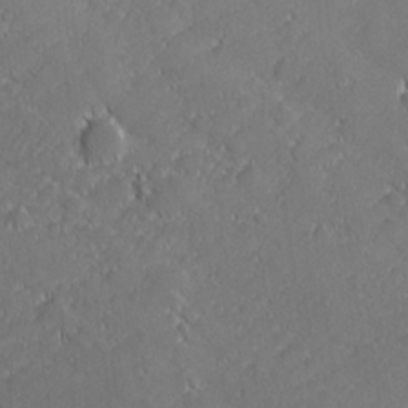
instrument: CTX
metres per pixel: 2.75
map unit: lHvf
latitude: 26.8569
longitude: 142.8030
